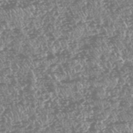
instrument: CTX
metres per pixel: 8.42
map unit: HNhu
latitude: -47.1809
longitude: 31.0297
